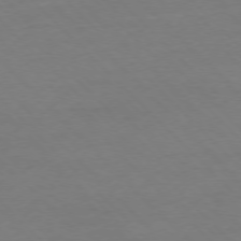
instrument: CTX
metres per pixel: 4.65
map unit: Ap
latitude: -76.9542
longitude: -80.0633
